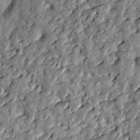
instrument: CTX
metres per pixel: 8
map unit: Htu
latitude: 1.3481
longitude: 178.5951
